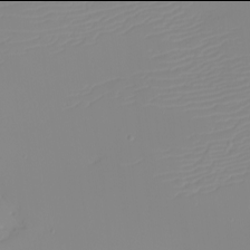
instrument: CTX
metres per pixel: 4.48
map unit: eHh
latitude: -6.0094
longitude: -84.5924
